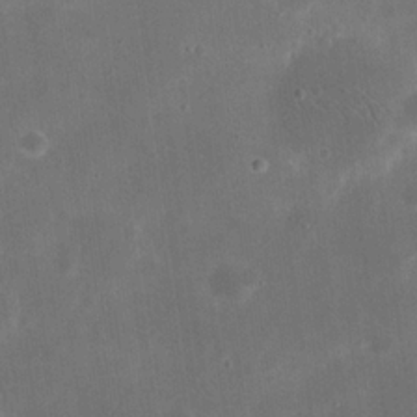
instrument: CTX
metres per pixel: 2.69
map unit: eHh
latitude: 20.5357
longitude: -67.6316
